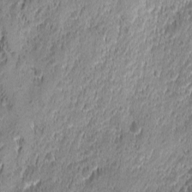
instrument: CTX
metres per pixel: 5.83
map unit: Ave
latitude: -10.5196
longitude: -119.9150
